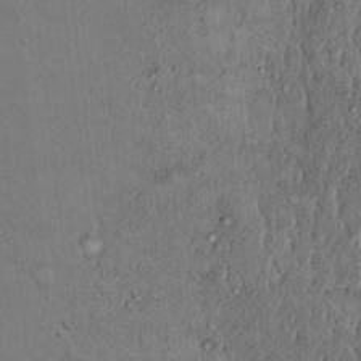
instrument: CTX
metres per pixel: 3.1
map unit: Hto
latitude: 14.5357
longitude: -57.6504
